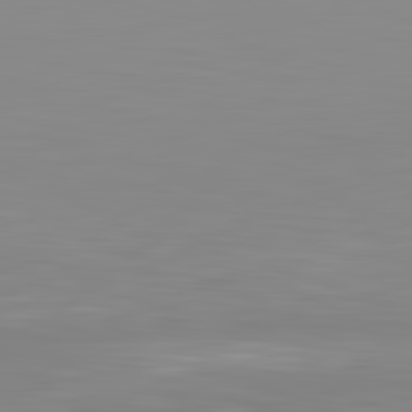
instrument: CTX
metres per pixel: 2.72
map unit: lApd
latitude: 83.1025
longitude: -135.5560
